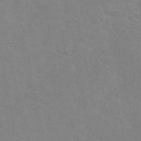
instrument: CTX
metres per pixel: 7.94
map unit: eAb
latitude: 50.7435
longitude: 111.6155
